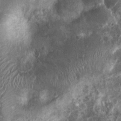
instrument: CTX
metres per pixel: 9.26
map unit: Nhu
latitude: 7.0080
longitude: -21.9150
